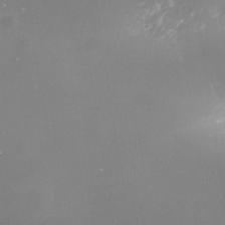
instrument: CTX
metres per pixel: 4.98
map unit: Nhe
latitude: -35.5588
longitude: -91.2348
